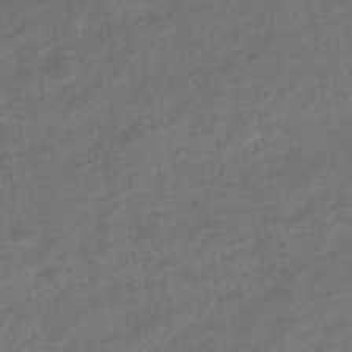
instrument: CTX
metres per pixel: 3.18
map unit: eHb
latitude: -36.2361
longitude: 79.3320
